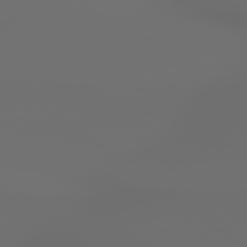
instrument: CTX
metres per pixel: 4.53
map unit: lApd
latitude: 79.3671
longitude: 176.6707
